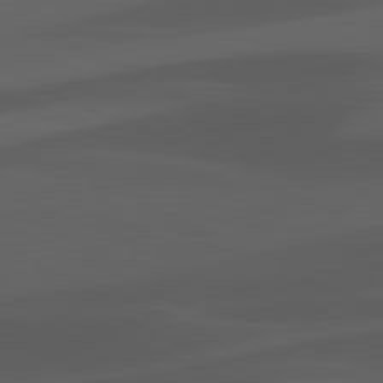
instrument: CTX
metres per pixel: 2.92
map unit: lApd
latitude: 81.4993
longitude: 123.5399
